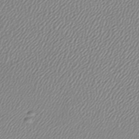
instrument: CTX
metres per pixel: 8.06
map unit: lHb
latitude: -41.6155
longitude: 69.9745
